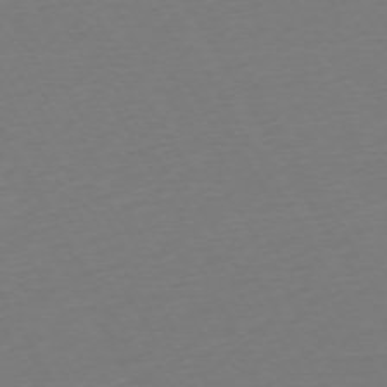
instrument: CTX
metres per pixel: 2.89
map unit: Ap
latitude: -74.2362
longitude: -68.6302
